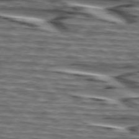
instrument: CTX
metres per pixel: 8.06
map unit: lApd
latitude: 75.2348
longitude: -72.1011
